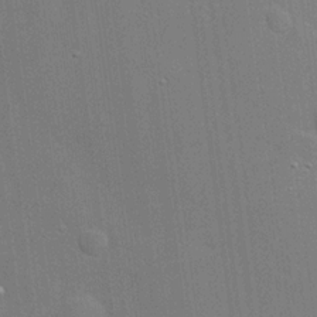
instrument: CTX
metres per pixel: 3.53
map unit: Hve
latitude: 17.5560
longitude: 151.1620
